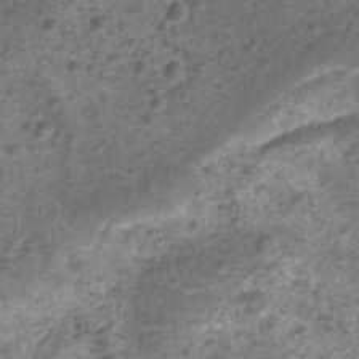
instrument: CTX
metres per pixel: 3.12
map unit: Nhu
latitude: 2.4790
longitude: -15.6505
